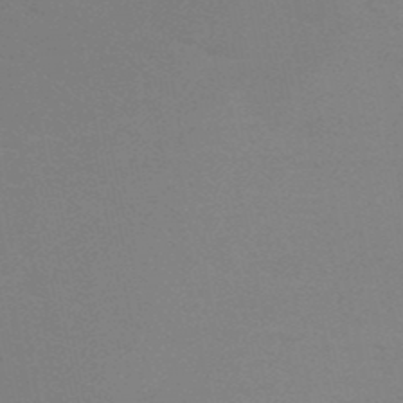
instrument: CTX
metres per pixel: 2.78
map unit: HNb
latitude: -48.7841
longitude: -49.7828
